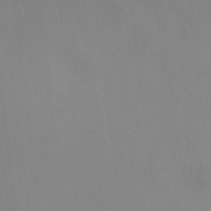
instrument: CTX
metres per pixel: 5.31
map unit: HNhu
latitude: 6.0444
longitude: 8.3306
